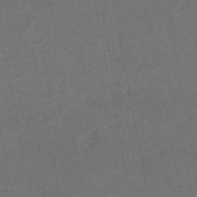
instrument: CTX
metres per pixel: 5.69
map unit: HNhu
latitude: -48.2173
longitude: 96.2740
